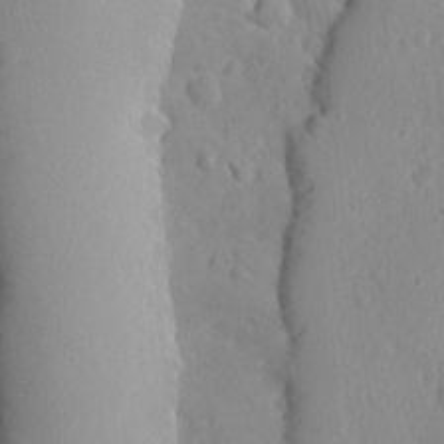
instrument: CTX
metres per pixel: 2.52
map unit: Ave
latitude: -8.9542
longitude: -119.3104
